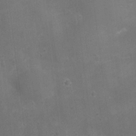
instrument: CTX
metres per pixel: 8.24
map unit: Nhu
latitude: 2.8002
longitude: -17.0080
